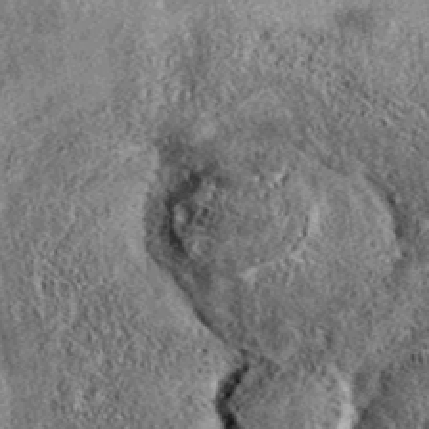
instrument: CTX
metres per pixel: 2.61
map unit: eAb
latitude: 37.7072
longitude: 106.8408
